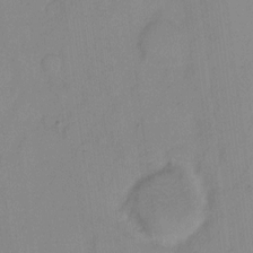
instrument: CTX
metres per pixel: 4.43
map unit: eHh
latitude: 6.6868
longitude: -65.4048
